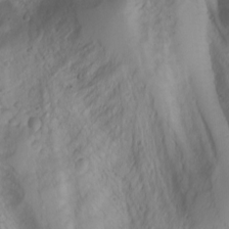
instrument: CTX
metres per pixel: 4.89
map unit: Aa
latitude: -3.2753
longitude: -71.6127
